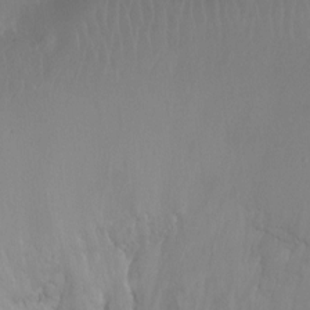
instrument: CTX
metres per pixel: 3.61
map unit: Ht
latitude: -11.1053
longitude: -44.5734
